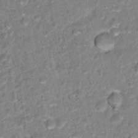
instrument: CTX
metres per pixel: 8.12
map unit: Hto
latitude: 16.7813
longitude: -37.2915
